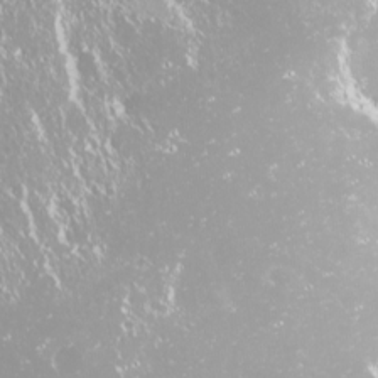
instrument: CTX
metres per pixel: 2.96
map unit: Nhu
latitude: -9.3321
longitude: -70.2711
